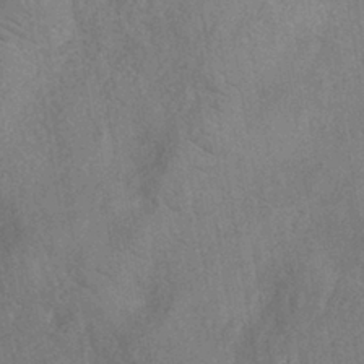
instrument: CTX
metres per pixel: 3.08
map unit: eHh
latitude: -40.5007
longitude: -29.6694
